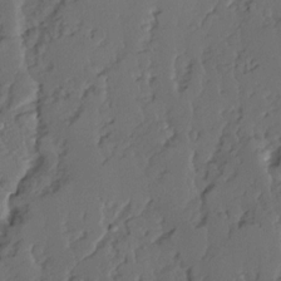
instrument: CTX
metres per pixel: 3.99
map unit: Ave
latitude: 14.5546
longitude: -136.2334
